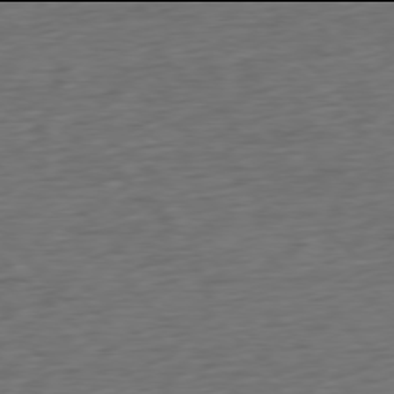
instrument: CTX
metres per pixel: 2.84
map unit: Ap
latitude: -78.0094
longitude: -71.9339
